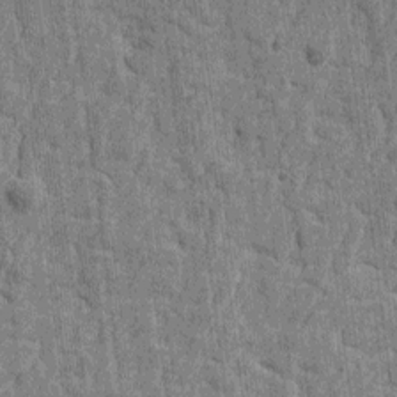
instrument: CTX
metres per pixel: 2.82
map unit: Htu
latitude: -2.9163
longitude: -179.6694
